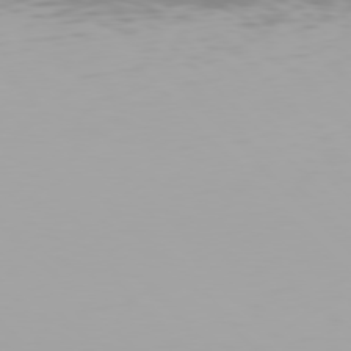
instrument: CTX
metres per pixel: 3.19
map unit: Hpe
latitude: 77.4237
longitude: -136.3656
